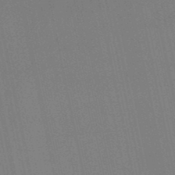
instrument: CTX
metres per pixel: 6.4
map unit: lHb
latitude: -48.0472
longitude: 69.0675
